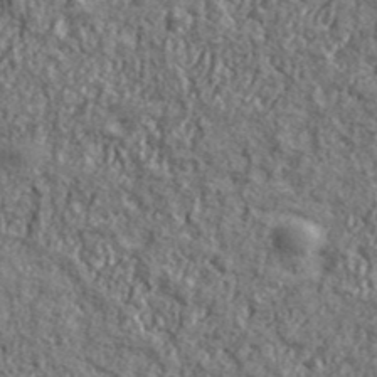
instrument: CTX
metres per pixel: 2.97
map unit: lHvf
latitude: 41.2536
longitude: -90.0822
